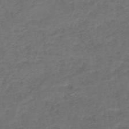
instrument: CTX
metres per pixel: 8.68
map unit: HNhu
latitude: -47.8800
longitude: 96.3495
